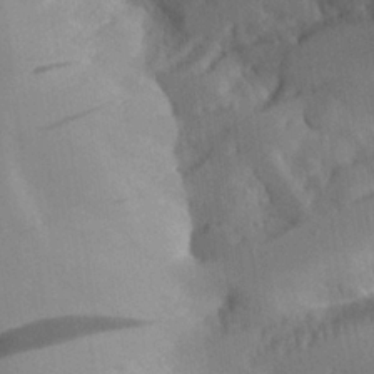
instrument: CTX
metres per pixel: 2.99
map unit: Aa
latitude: 26.0633
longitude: -128.9702
